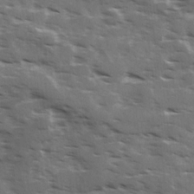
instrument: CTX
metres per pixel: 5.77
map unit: Ave
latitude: 18.4601
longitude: -130.7814
